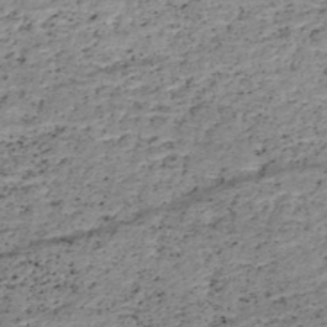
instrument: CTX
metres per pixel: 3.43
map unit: HNhu
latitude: -48.7086
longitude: 28.9731
